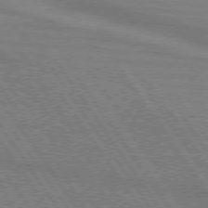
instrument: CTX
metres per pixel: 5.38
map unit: lApd
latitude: 74.8569
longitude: -80.1767
